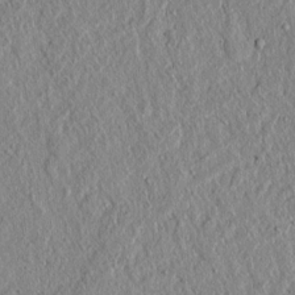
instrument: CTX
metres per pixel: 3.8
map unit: lAvf
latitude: 6.9892
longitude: 167.3132
